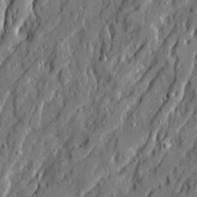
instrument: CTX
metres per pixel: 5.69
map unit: Ave
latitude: 20.9703
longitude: -129.4426
